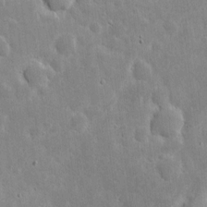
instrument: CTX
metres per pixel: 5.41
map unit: eHh
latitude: 6.3656
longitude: -69.9528
